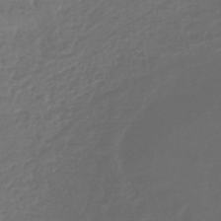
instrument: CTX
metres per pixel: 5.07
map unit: lHb
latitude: -42.5951
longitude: 68.7841
